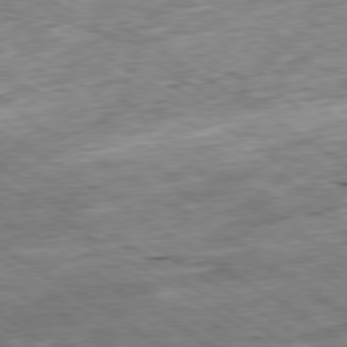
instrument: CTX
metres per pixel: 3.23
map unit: Ap
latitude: -80.0283
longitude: -85.3482
